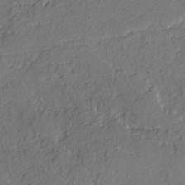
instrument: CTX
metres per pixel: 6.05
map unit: lAvf
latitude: -4.3684
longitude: -108.8947
